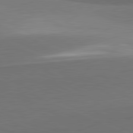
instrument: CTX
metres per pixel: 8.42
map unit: lApd
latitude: 81.8205
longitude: 153.6344
